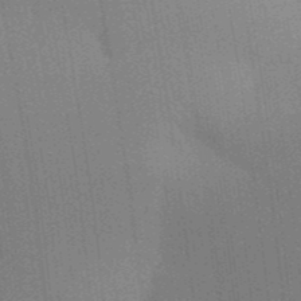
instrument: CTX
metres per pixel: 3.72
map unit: Aa
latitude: 32.4601
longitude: -143.1592
